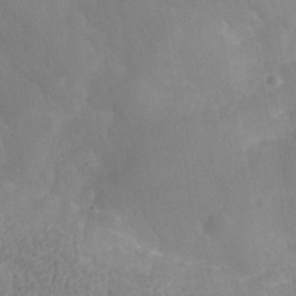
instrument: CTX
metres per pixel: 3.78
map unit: Nhe
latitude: -36.4251
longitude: -178.1767
